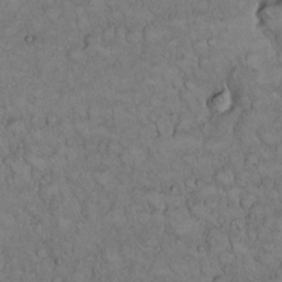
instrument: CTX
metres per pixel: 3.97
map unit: Hto
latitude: 15.1593
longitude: -57.1403
